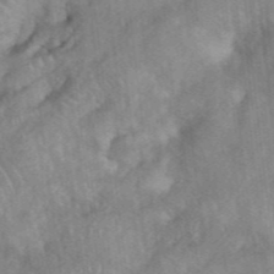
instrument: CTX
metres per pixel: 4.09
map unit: eHh
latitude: 39.3482
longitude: -56.2522
